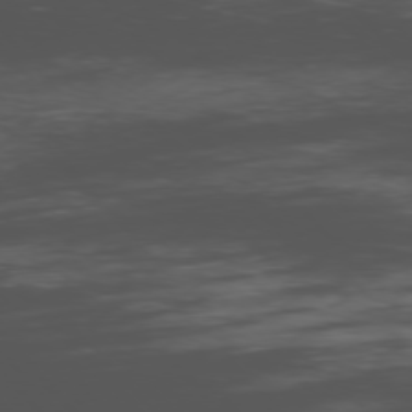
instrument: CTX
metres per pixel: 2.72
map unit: Ap
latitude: -76.6518
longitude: -66.1199
